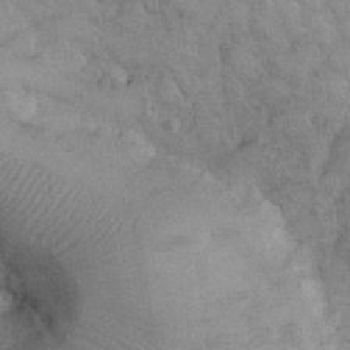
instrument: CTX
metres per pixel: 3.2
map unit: eHh
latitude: 31.4994
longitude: -67.3859
